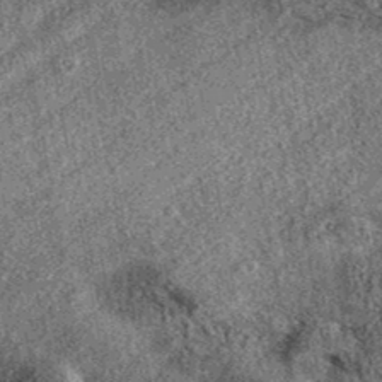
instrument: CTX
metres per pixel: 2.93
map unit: eAb
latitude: 37.8583
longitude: 108.5574
